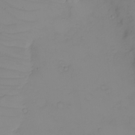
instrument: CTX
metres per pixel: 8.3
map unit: eHh
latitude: -6.1983
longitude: -80.1011
